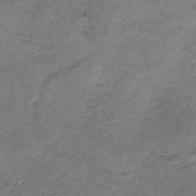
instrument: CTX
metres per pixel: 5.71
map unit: HNb
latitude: -32.3118
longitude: 61.3510
